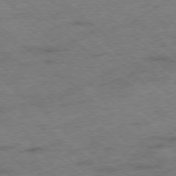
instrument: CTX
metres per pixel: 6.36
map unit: Ap
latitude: -78.2361
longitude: -50.2144
